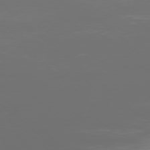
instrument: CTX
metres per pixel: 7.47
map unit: Ap
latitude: -77.2187
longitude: -81.0836
